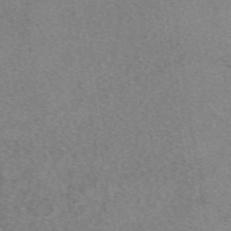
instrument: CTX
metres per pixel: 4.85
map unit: eAb
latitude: 48.5168
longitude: 111.1242
